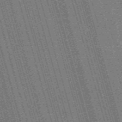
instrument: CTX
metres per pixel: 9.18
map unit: Nve
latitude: -59.6910
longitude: 62.3495
